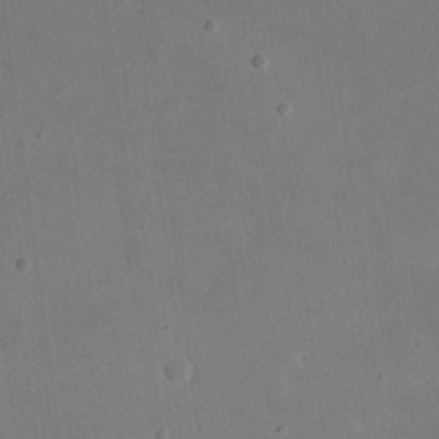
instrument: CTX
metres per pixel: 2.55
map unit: eHh
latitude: 20.5924
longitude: -70.8947
